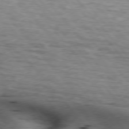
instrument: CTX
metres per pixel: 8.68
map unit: lApd
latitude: 76.1389
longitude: -60.6301
